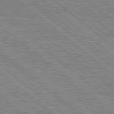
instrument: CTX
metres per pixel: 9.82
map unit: Hpe
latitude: 78.4034
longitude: -120.2712
